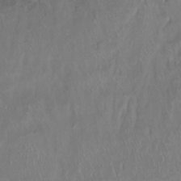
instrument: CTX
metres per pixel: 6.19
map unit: Ht
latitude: -14.5763
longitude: -44.6112
